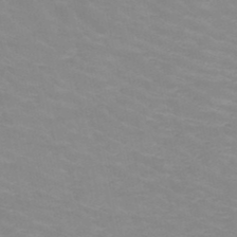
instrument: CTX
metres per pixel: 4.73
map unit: HNb
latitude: -48.1606
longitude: -46.6680
